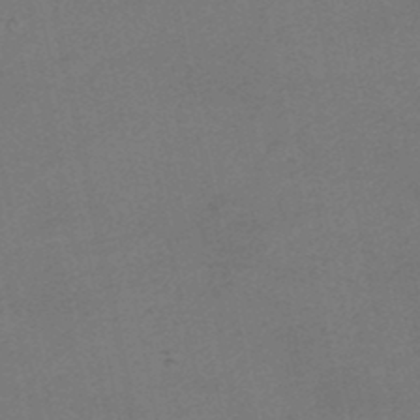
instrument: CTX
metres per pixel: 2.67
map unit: HNhu
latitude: -40.1795
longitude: 103.5777
